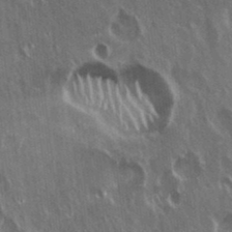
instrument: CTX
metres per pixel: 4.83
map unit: Hto
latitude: 18.3467
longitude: -57.3103
